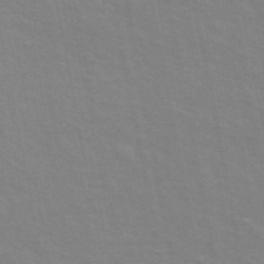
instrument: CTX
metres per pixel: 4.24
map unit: ANa
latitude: 48.9325
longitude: -74.7813
